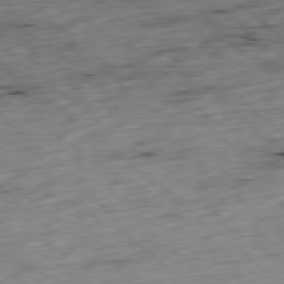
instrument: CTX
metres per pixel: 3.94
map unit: Ap
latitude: -78.5951
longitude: -91.5560
